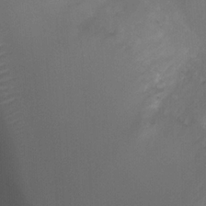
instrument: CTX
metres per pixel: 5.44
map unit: Ht
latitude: 1.3670
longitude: -21.5749
